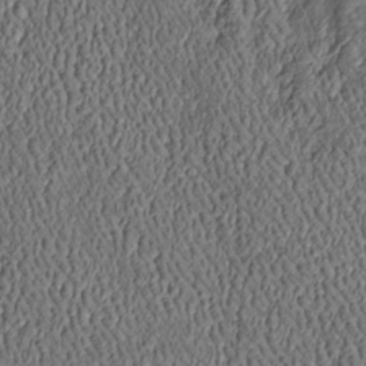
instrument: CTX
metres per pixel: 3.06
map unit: Htu
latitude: -6.9541
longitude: 157.6155
